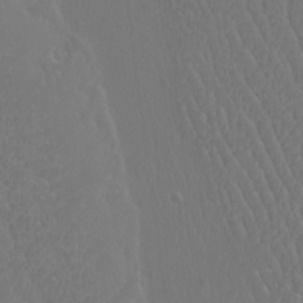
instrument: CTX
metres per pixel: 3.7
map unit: Htu
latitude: -11.2943
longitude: -72.7057
